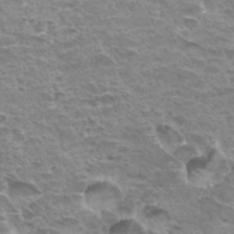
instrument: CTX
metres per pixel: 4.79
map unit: Hto
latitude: 31.7072
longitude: -40.5356
